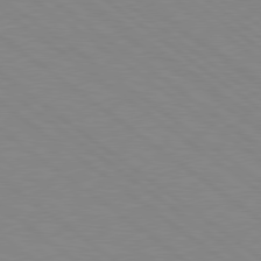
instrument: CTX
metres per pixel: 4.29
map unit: Hpe
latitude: 78.6869
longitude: -124.9513
